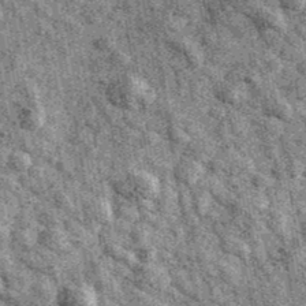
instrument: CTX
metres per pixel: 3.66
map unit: Ave
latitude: 40.8947
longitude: -107.4237
